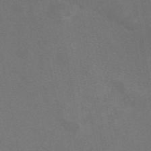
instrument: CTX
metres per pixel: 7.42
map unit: eAb
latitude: 47.1404
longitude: 116.2928
